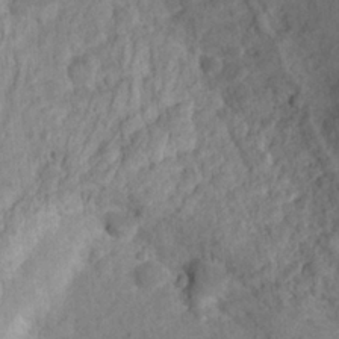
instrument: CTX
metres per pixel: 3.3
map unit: Hto
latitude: 14.5735
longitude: -38.8380
